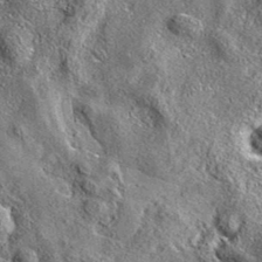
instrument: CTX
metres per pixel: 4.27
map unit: eAb
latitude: 36.6301
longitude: 110.0094
